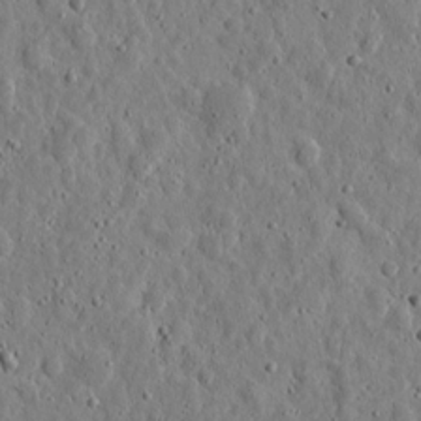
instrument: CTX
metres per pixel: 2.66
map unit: eHh
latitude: 10.4979
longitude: -73.5372
